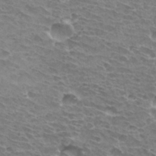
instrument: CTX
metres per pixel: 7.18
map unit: Hto
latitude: 33.1403
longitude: -42.0633
